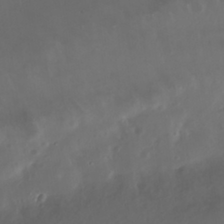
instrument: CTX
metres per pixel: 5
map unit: Nhu
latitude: 29.5371
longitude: -58.8002
